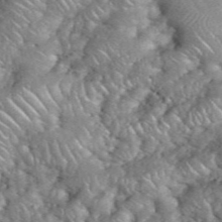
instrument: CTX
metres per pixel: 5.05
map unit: eHh
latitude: 38.9325
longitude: -58.8758
